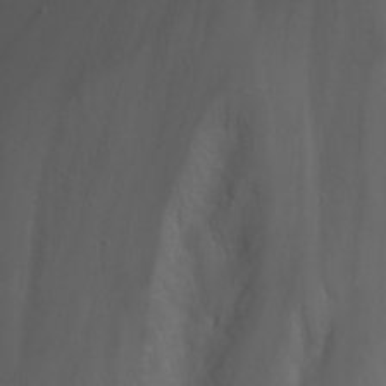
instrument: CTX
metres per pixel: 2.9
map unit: Nhu
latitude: -7.1431
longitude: -75.4049
